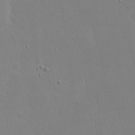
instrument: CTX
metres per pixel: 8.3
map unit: eHh
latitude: 19.0080
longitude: -71.9339
